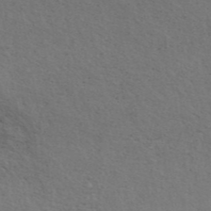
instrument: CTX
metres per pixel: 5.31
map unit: ANa
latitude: 42.9703
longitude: 29.3699
